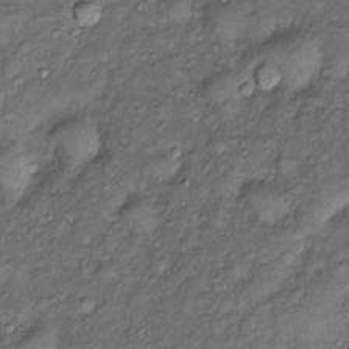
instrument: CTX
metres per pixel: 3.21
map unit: Htu
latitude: -6.4062
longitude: 159.9178
